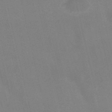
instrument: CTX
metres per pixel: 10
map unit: lHb
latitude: -49.0865
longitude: 70.9164
